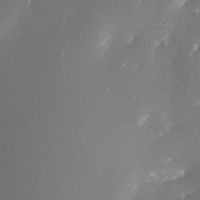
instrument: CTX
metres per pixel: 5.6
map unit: Nhe
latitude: -33.1431
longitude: -116.6302
